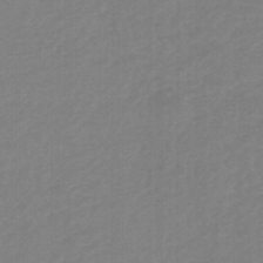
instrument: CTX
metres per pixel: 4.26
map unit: eHb
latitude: -46.8030
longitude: 89.3320
